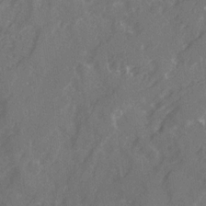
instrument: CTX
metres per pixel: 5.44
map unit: Ave
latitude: 21.3104
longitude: -132.2523
